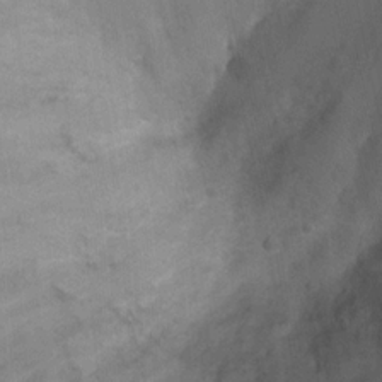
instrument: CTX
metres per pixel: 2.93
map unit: Ht
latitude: 2.6301
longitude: -27.3860
